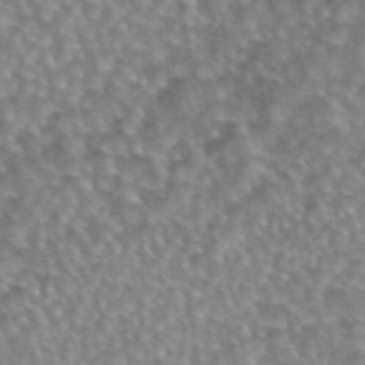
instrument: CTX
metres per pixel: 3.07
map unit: eAb
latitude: 44.6679
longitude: 107.9178
